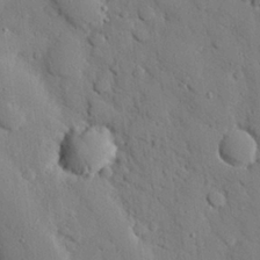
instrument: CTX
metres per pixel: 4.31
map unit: eHh
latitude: 26.8002
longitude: -78.9325
